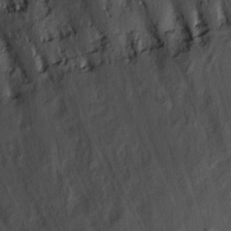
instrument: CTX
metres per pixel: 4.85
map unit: eHh
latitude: 13.8772
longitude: -62.8569
